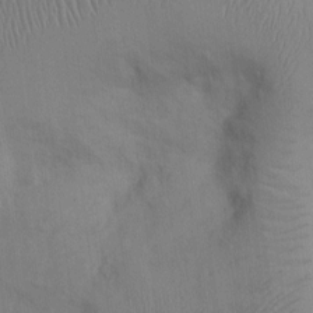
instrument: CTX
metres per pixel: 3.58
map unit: Ht
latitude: 0.2900
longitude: -13.4616
